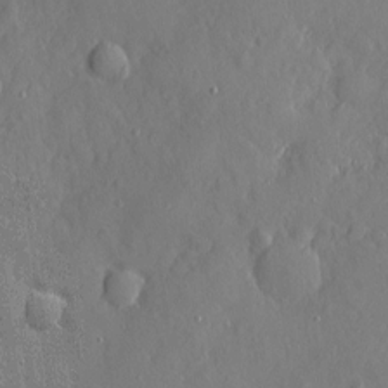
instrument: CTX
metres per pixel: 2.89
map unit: eHh
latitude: 4.1956
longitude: -75.1403
